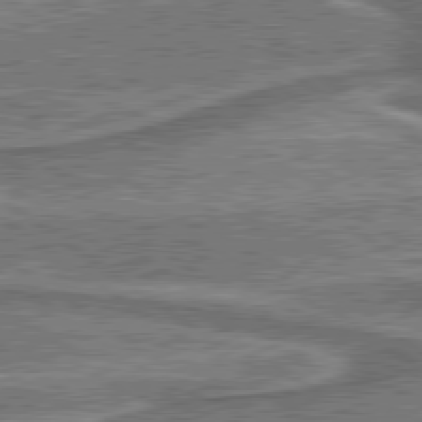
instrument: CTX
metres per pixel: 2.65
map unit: lApd
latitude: 79.9339
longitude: 174.2550
